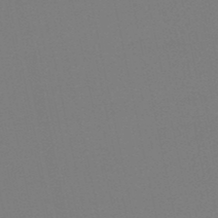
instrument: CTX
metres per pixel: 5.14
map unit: eHb
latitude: -49.8234
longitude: 77.5777
